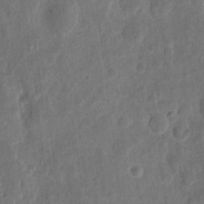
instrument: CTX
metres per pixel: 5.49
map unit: eHh
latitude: 11.9528
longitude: -73.5749
